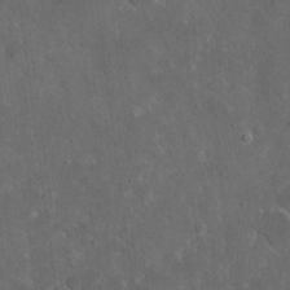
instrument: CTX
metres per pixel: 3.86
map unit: eHh
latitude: 19.5560
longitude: -63.7828
